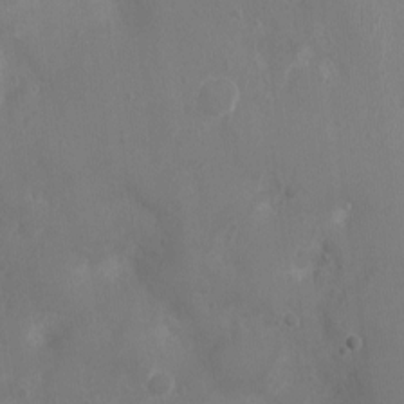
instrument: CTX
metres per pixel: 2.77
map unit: Ht
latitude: -3.7288
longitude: -16.3278
